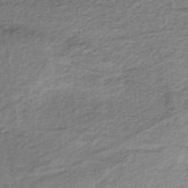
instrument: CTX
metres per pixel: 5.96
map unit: HNb
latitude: -35.1620
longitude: 59.7855
